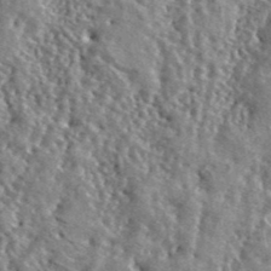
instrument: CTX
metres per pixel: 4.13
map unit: lHvf
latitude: 42.2901
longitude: -89.5372
